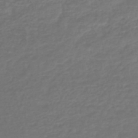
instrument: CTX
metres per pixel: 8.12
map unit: lHb
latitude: -42.9163
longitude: 69.2942
